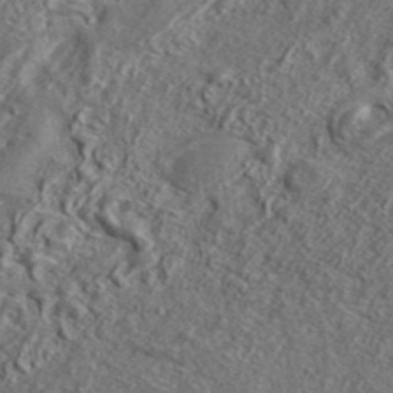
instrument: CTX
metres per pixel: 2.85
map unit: lHvf
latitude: 42.4601
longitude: -88.6113
